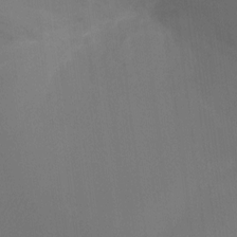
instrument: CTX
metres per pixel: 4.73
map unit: Ht
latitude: -16.9920
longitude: -40.5356
